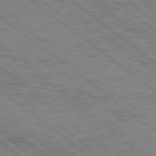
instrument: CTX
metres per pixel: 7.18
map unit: Hpe
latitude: 78.2523
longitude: -121.1215
